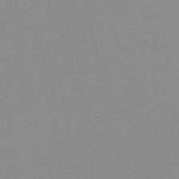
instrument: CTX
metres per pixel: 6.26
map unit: HNb
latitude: -45.1809
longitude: -43.3293
